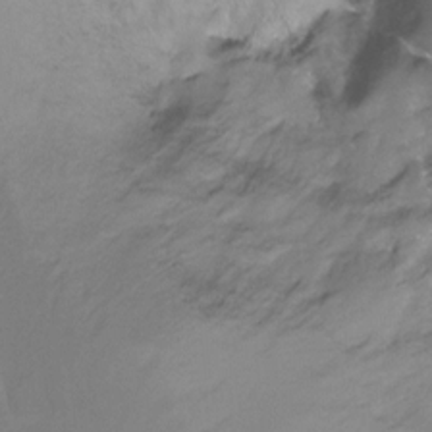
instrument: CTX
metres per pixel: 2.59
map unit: Ht
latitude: -14.7652
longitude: -42.6868
